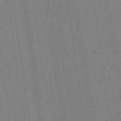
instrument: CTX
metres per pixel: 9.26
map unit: HNb
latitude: -47.7288
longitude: 59.0675
